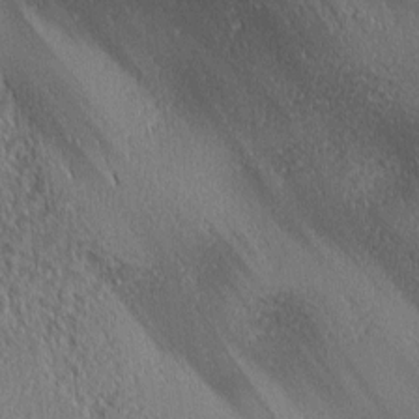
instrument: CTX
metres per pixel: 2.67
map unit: lAa
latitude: 0.8380
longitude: -116.2712
